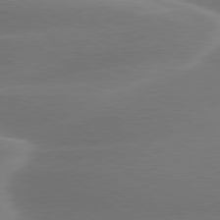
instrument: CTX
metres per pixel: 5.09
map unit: lApd
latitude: 79.3671
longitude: -115.3481
